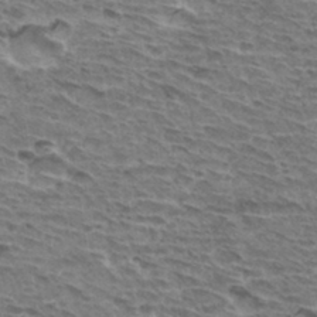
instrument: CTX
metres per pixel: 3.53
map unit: Hto
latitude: 33.0458
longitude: -44.7057
